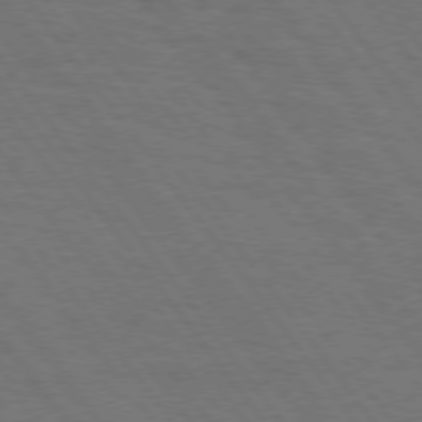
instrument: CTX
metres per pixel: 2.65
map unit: Hpe
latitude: 74.6679
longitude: -141.3670
